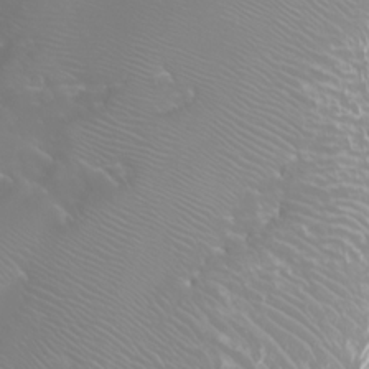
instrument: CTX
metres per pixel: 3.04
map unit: Htu
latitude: -5.0486
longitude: -72.7436
